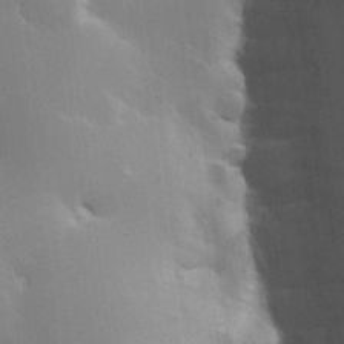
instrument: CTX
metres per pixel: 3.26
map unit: Hve
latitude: 23.0269
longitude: 148.5763
